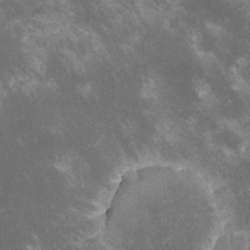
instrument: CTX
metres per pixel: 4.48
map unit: lHvf
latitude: -14.7275
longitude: -102.4979
